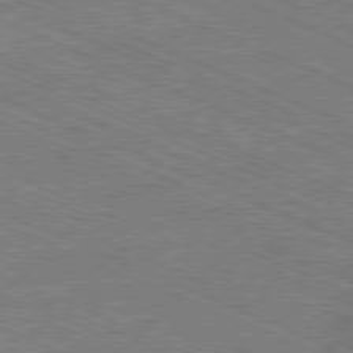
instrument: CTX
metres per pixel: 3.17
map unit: Ap
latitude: -80.7274
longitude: -74.2523
